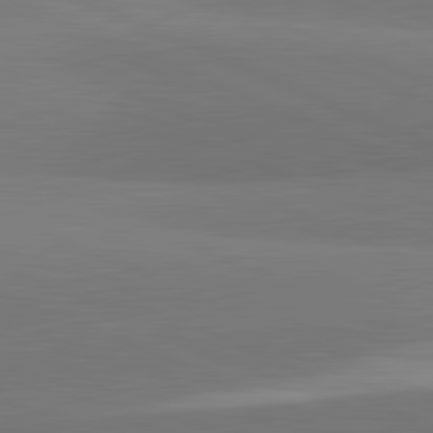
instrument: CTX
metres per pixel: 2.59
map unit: lApd
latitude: 82.0633
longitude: 151.3132
